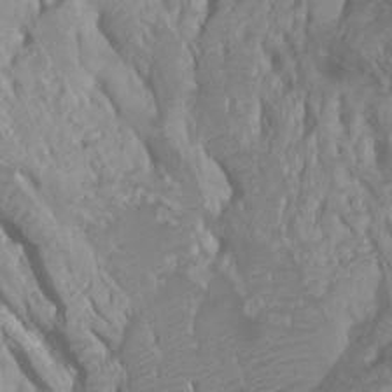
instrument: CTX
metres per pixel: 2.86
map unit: Ht
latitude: -0.4251
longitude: -18.2333
